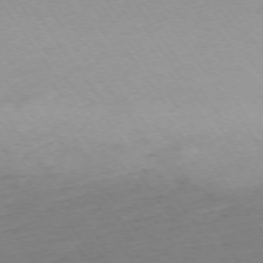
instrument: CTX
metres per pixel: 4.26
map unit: Ap
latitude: -74.6141
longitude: -80.8758
